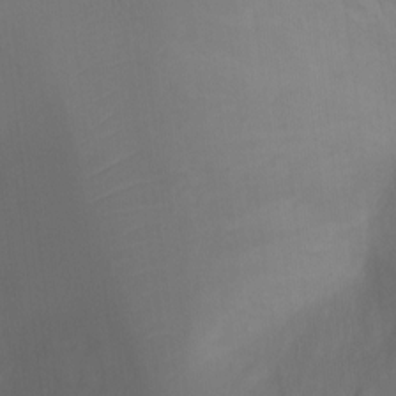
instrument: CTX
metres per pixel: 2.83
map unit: Ht
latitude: -4.7463
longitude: -27.5560
